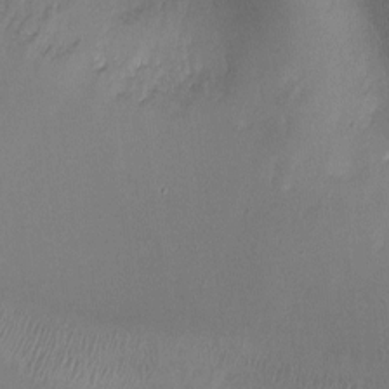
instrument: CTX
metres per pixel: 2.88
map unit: Ht
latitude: 1.5560
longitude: -19.9150
